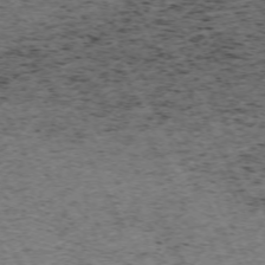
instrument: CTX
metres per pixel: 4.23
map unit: Hpe
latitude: -71.1242
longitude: 11.9178
